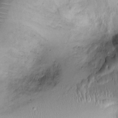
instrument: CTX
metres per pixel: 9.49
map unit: Ht
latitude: -1.8423
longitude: -14.5357
